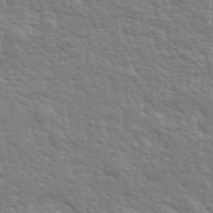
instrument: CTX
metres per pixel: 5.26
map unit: eHh
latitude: 35.7071
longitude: -80.8569
